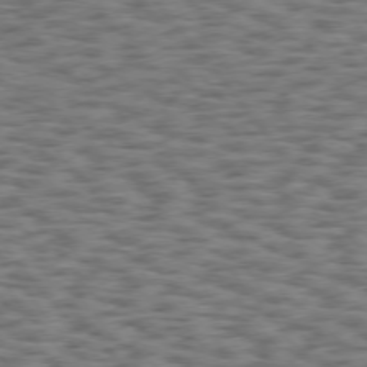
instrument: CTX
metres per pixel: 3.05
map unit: Hpe
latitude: 75.0458
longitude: -135.1970
